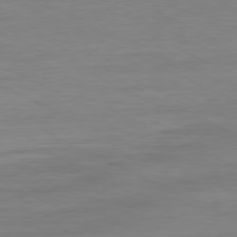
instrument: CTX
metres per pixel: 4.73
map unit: Ap
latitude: -81.2376
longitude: -77.2159
